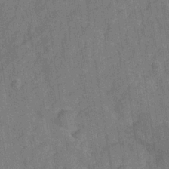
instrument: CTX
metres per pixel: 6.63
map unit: Hve
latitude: -28.6330
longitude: 92.2362
